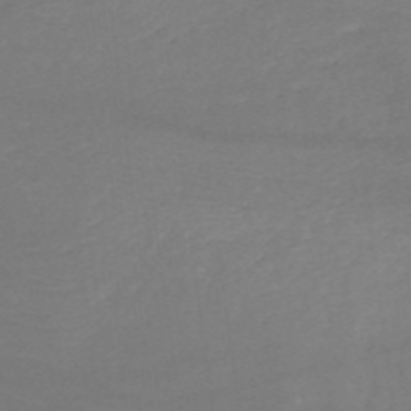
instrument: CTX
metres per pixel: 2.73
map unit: HNb
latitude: -50.0661
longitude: -45.1970
